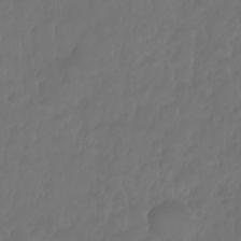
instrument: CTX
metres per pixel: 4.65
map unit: HNhu
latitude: -24.1984
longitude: 50.0472
